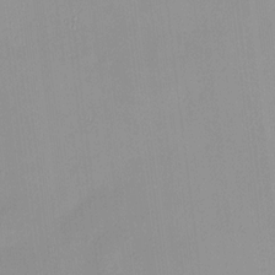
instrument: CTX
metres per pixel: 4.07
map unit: HNhu
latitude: 11.7072
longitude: 9.6911
